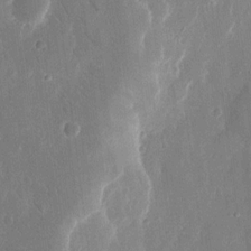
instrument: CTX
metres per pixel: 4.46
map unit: eHh
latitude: 13.7261
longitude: -71.8205
